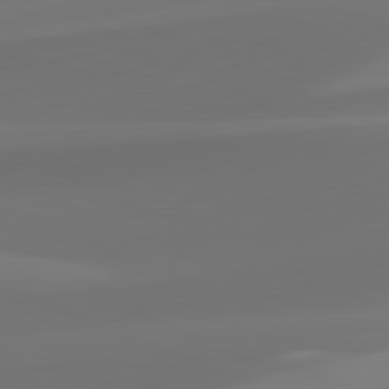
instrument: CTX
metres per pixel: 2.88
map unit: lApd
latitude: 81.9717
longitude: 128.2362
